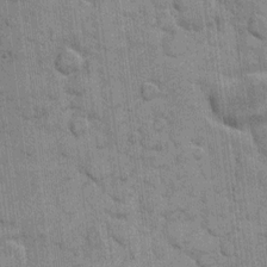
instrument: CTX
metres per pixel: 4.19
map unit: eHh
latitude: 10.1200
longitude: -65.2537
